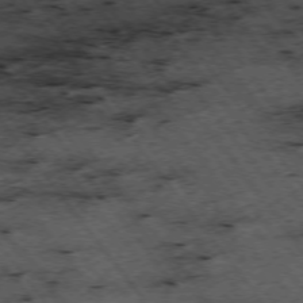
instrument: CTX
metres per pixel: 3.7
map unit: Hpe
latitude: -74.9731
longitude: 4.4818
